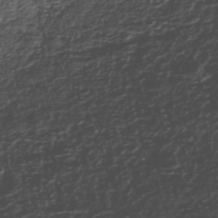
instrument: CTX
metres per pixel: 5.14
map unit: Nhe
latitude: -39.5777
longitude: -116.5735
